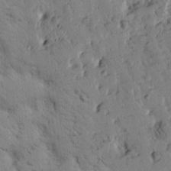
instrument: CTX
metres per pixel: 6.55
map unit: Htu
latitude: -2.2739
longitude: 175.1431
